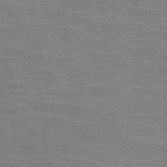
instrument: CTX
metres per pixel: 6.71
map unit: HNb
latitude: -46.5762
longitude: -46.2712
